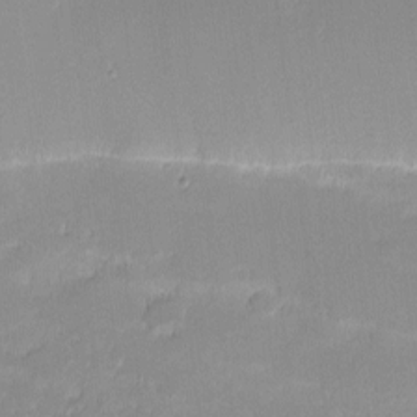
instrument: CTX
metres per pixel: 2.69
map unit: eHh
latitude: -1.1054
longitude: -83.4993
